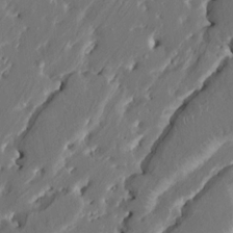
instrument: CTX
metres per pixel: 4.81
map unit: HNhu
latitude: 4.7813
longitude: -5.0269
